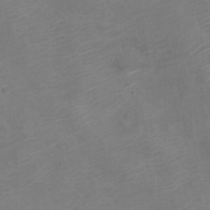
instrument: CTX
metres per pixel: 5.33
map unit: Nve
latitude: -20.9541
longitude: 106.2362
